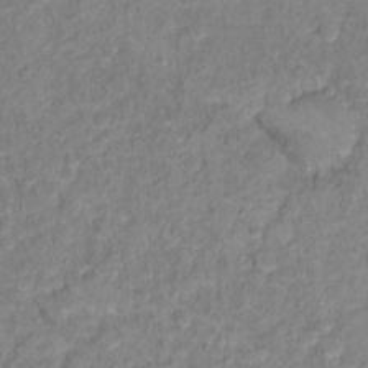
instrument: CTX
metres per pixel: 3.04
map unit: Hto
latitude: 12.8947
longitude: -37.4238
